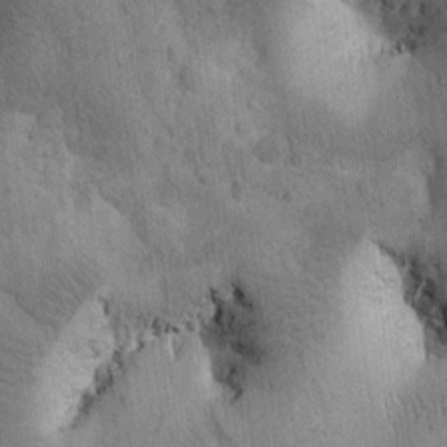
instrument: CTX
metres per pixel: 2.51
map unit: Htu
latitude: 0.3089
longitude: 174.4628
